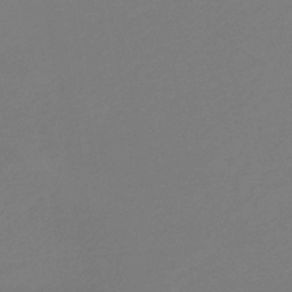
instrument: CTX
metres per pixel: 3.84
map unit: lHb
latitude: -34.3117
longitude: 67.2754
